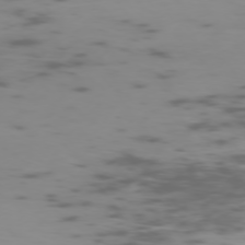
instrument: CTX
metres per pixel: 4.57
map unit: Ap
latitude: -75.9556
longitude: -67.3670
